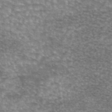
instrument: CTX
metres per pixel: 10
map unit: eAb
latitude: 45.1970
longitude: 103.6533
